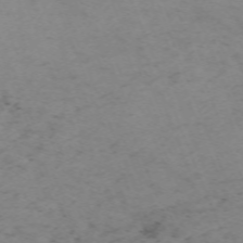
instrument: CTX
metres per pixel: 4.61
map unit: Nhu
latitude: -67.5210
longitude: 40.2739
